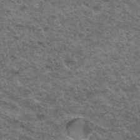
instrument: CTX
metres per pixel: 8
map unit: Hto
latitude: 34.8758
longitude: -49.3860
